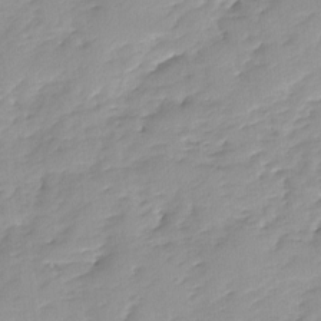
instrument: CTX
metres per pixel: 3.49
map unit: Ave
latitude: -8.2361
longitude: -117.1970
